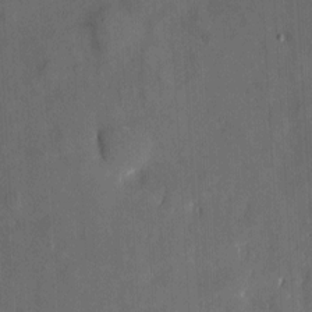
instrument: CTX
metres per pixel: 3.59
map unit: eHh
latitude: 5.3671
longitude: -69.0270
